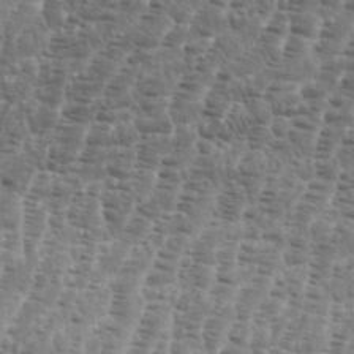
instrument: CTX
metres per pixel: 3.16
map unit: eHh
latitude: 36.4979
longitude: -136.5168
